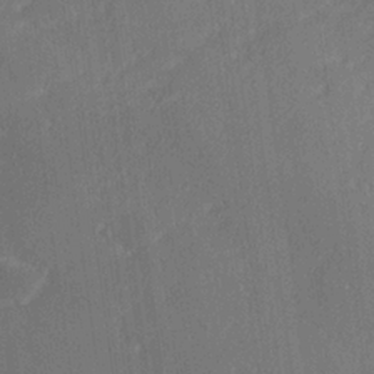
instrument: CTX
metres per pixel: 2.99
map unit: lHvf
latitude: 25.5182
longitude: 141.4076
